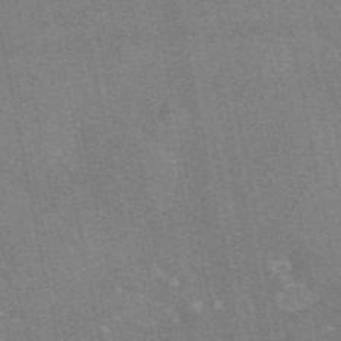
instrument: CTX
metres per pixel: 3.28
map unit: eAb
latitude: 47.5183
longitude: 114.6140
